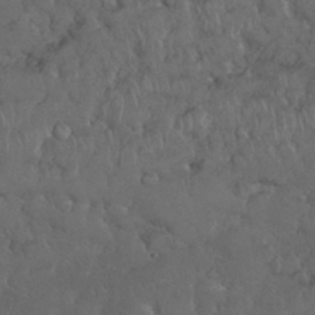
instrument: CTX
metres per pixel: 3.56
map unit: Nhu
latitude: 28.4034
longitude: -67.8205
